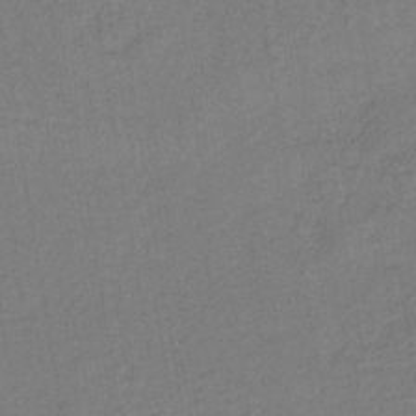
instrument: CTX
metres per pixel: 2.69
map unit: lHb
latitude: -38.8975
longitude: 63.5399
